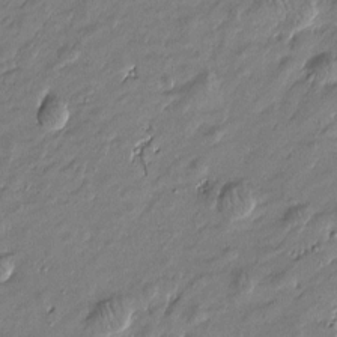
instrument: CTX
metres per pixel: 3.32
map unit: Htu
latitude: -6.5573
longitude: 177.0675
